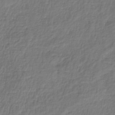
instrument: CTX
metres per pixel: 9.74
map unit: lHb
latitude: -39.5588
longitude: 73.1809
